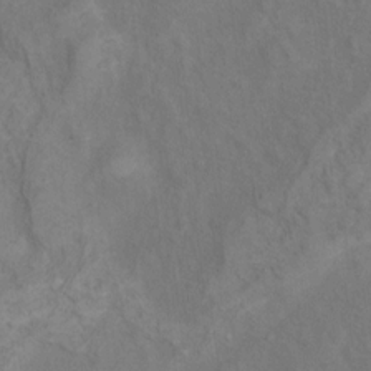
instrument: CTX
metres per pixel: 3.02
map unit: Ht
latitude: 5.3482
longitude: -37.2537
